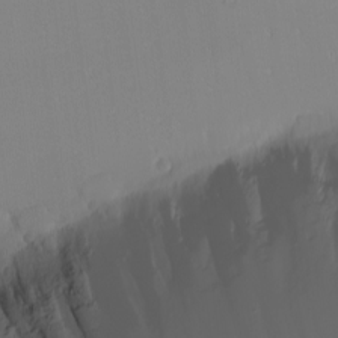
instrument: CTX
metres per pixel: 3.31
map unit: Nhu
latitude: -4.6896
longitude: -81.1970
